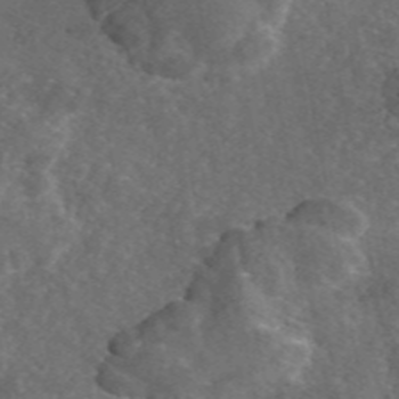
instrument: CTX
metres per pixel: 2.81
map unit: eAb
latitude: 46.5546
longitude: 112.1417
